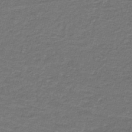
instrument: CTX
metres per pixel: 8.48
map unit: HNb
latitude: -43.7666
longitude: 51.3699
